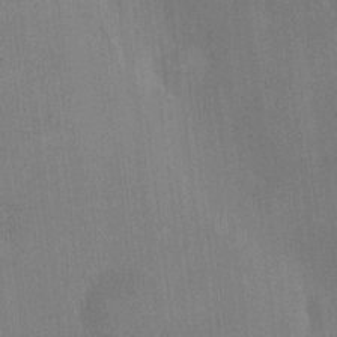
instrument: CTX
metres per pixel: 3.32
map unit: HNhu
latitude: 4.0444
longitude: 7.3320
